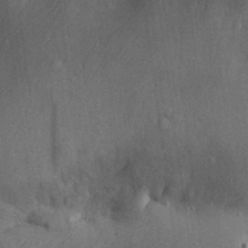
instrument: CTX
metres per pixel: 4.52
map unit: Aa
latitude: 28.6301
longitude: -137.4049
